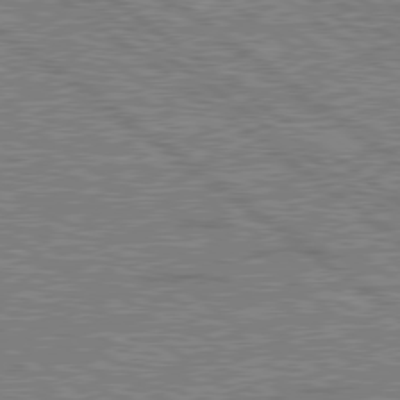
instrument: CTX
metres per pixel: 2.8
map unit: lApd
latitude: 79.0270
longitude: 175.8044
